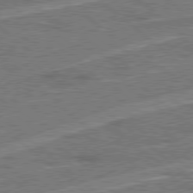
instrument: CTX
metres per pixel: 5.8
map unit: Hpe
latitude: 78.3656
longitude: -158.0255
